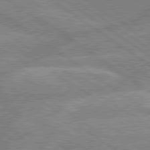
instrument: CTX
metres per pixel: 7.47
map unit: lApd
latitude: 79.3104
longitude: -157.6504
